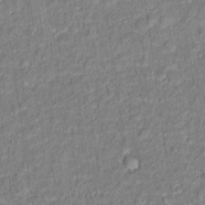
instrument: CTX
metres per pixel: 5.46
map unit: Hto
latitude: 13.4993
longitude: -38.2522
